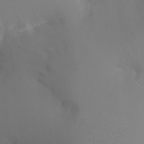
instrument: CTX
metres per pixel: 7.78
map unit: Ht
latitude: -10.9920
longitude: -44.9891
